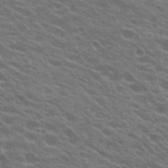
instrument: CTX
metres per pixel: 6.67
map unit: Hto
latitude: 23.1214
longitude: -37.5938
